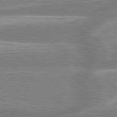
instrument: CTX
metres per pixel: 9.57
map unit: lApd
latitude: 79.0459
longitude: -158.8569
